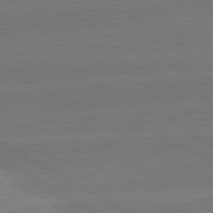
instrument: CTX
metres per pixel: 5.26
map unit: lApd
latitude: 81.0080
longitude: -152.5357
